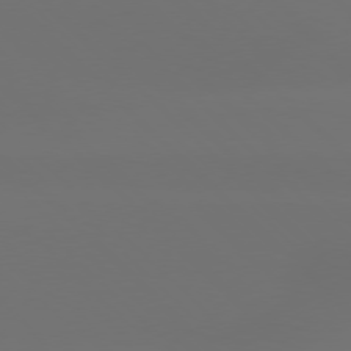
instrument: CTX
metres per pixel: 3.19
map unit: Hpe
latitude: 76.8569
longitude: -132.6679
